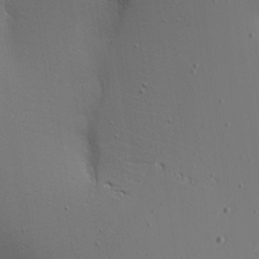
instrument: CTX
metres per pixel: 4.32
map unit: Aa
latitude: 17.6883
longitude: -125.1214
